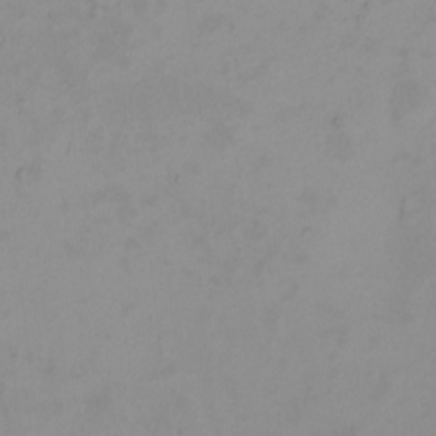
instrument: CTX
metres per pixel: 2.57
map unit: HNhu
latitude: 2.9702
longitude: 9.4454
